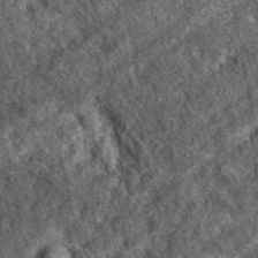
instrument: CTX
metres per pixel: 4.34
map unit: eAb
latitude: 37.3292
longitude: 110.2173
